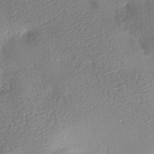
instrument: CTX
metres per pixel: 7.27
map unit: lAa
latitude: -8.8030
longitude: -127.7261
